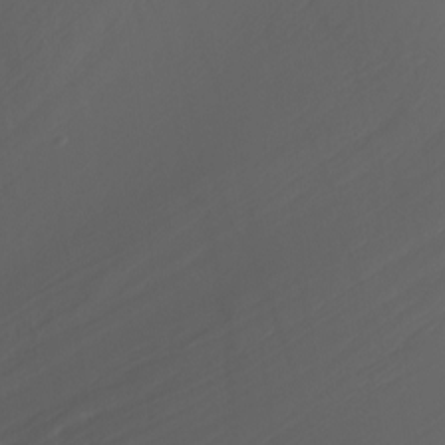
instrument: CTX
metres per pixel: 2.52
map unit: Nhu
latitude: -7.7099
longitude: -91.3860
